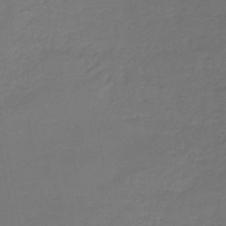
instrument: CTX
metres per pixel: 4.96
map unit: lHb
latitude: -45.6155
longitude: 77.6155
